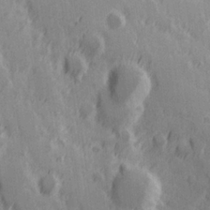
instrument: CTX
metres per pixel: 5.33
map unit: Hve
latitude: 25.6693
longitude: 146.4440
